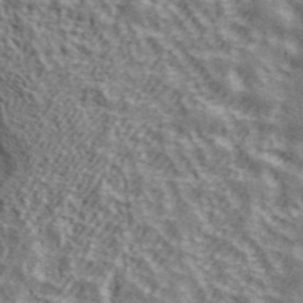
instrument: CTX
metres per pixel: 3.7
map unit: ANa
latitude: 42.2901
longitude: 49.6155
